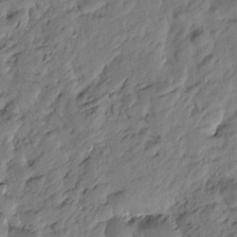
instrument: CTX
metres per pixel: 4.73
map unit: Htu
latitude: -2.4817
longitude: -178.9703
